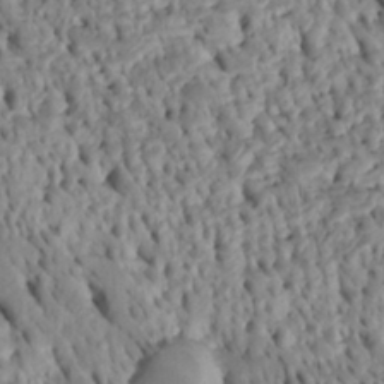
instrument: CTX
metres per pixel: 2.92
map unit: Htu
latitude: -5.0297
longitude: 152.8597
